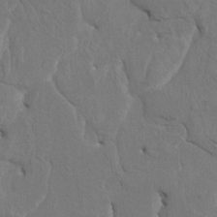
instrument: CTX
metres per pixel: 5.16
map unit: HNhu
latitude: 4.1956
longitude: -7.8016
